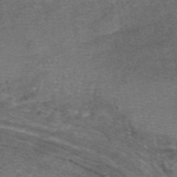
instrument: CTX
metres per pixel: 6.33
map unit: eAb
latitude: 46.7813
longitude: 104.3117
